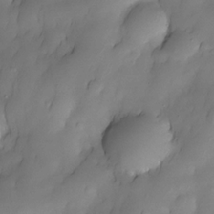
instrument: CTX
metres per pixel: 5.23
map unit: Nhe
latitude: -30.5196
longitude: -139.9717
